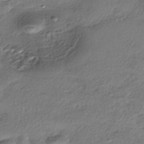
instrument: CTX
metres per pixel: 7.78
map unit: eHh
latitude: -41.8611
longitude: 121.2943
